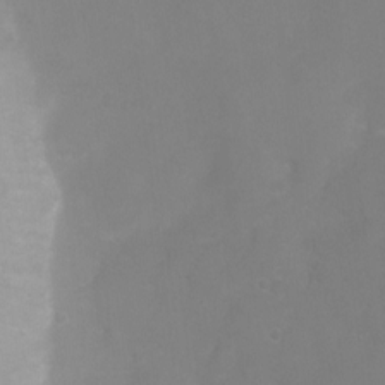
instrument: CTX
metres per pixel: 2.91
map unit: Ht
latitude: 0.9136
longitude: -35.3859
